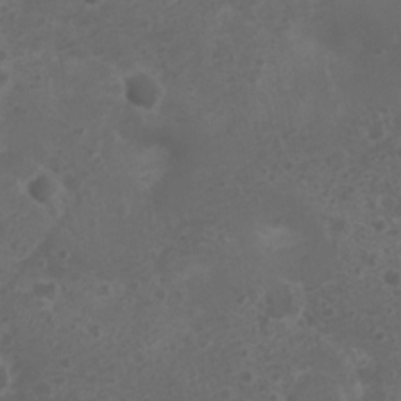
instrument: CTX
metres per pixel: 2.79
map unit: Nhu
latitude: 2.7624
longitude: -14.9325
